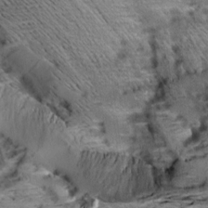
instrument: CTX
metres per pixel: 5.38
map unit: Aa
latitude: 9.4049
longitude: -141.3670
